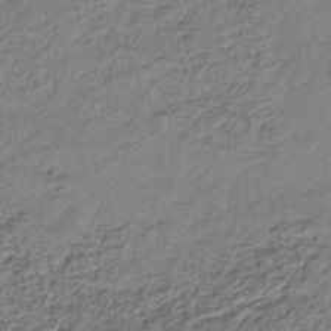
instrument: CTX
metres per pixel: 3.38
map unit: HNhu
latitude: -43.1998
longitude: 103.5588
